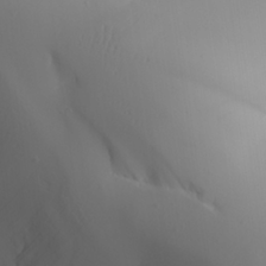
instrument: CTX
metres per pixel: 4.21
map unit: Aa
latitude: 24.9702
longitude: -127.3482
